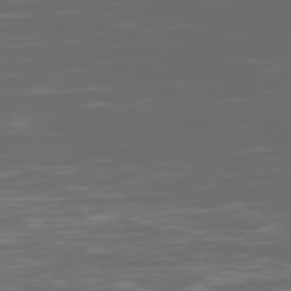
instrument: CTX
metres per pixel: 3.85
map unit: Hpe
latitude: 74.1578
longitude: -126.4223
